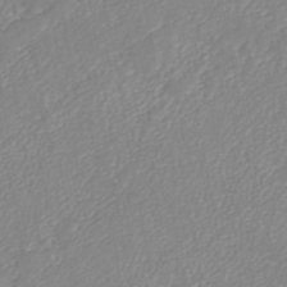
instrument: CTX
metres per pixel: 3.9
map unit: ANa
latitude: 45.0458
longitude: 24.2739
